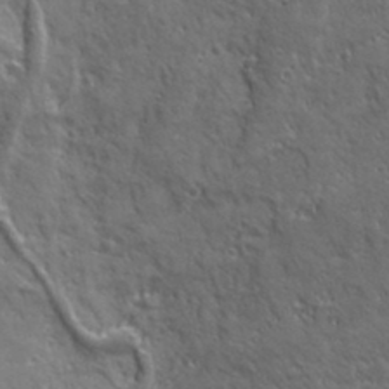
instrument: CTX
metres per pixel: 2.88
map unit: Ave
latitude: 20.4223
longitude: -135.2348
